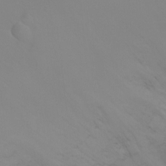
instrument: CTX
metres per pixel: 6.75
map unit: Ht
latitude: -5.8989
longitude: -27.1025
